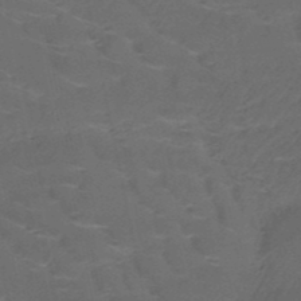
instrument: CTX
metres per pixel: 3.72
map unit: HNb
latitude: -50.6518
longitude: -47.8395
